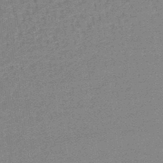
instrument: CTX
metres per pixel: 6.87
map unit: lHb
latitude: -44.7841
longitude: 66.6707
